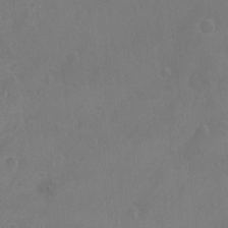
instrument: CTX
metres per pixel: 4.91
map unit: lAvf
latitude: -8.2361
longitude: -119.7071
